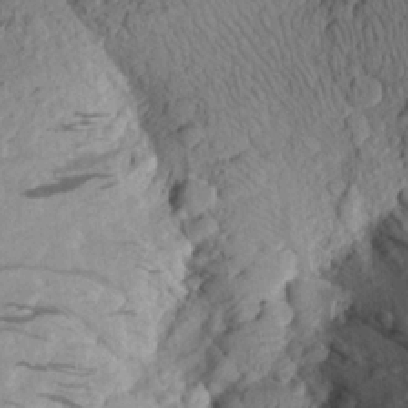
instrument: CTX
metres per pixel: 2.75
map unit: Aa
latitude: 23.7638
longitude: -148.3089
